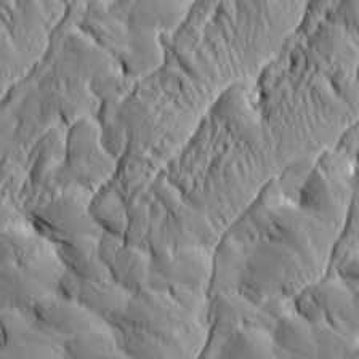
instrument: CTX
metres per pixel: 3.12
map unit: Aa
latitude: 7.0836
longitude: -129.1025
